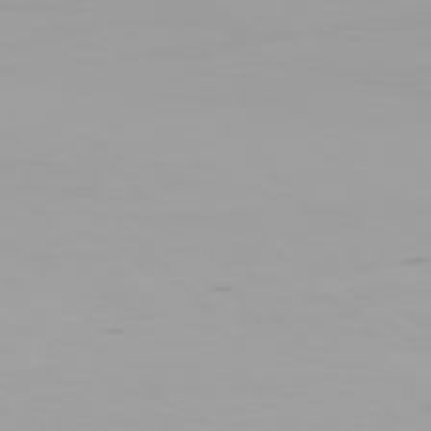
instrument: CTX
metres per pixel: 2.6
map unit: Hpe
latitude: 76.3845
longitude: -136.3845
